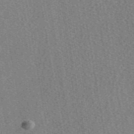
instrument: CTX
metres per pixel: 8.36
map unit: eAb
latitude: 48.3656
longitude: 104.6329
